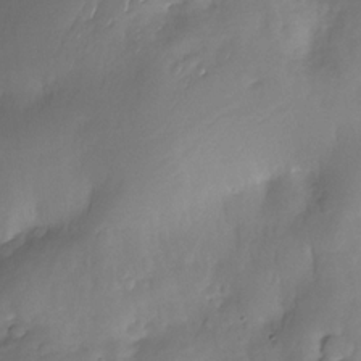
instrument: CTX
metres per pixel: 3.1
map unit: Nhe
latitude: -34.0661
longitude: -143.9717
